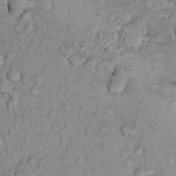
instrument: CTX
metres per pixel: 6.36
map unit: Nhu
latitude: 14.0822
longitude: -28.4790
